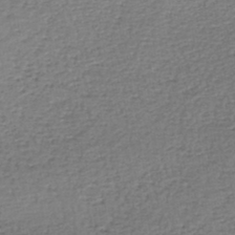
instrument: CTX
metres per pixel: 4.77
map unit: lHb
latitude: -44.8597
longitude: 58.5384
